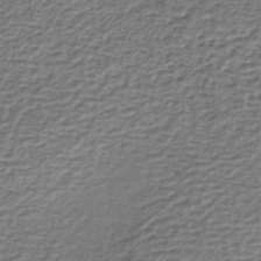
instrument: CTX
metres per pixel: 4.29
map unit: lHb
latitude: -35.4454
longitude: 60.7085
